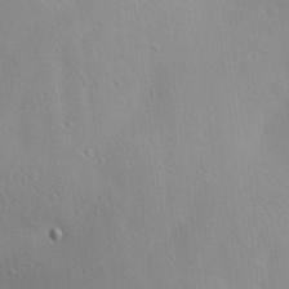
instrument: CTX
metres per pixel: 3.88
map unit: Aa
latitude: 12.4223
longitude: -143.1970
